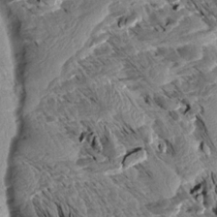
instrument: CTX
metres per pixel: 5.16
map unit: Aa
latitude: 13.2915
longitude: -141.4048
